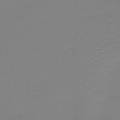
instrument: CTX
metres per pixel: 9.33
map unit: HNb
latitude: -45.5210
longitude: 53.6910
